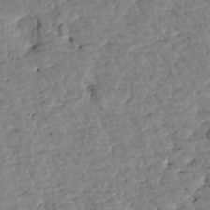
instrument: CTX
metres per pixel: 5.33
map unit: Htu
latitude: 1.3670
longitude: 179.9745
